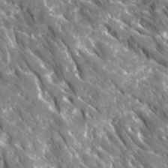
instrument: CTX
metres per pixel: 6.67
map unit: Ave
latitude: 16.3467
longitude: -131.0837
